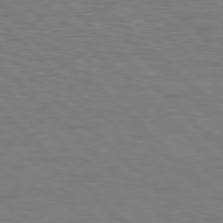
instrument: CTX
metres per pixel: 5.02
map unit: Hpe
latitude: 77.7449
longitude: -155.1214
